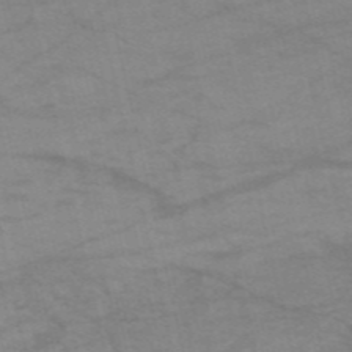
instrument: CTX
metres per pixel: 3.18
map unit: HNb
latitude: -54.3684
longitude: -44.6490
